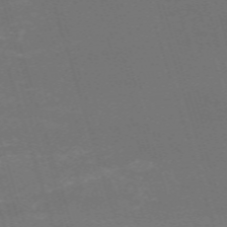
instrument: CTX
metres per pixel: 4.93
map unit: HNb
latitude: -54.4440
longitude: -36.5168
